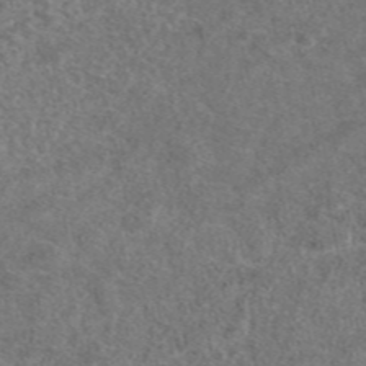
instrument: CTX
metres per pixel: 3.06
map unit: eAb
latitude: 47.4238
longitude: 107.9178
